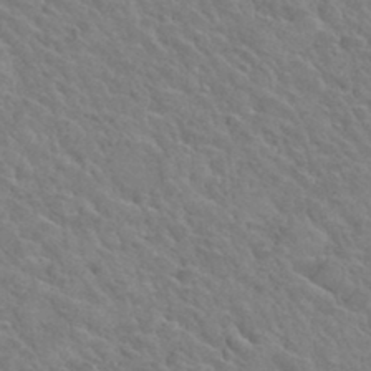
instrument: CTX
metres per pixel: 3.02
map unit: Hto
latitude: 33.8016
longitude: -49.9150
